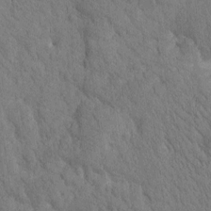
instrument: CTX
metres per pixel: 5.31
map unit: Htu
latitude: -0.7653
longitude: 174.6707
